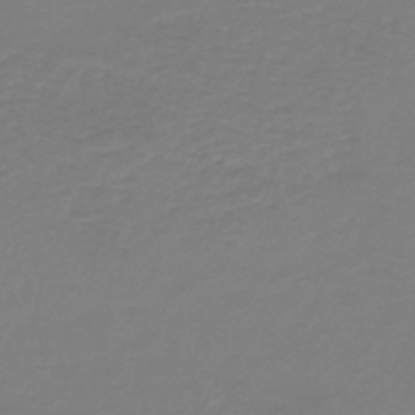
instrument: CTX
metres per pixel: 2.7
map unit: HNb
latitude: -46.0472
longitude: 53.9367
